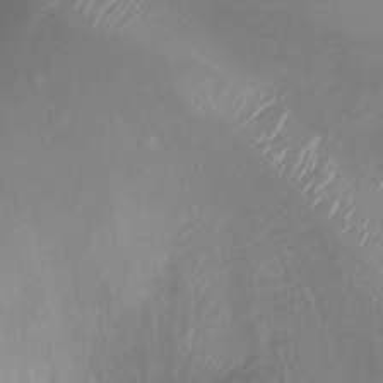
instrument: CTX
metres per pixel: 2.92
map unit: Ht
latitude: -7.3509
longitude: -27.2159
